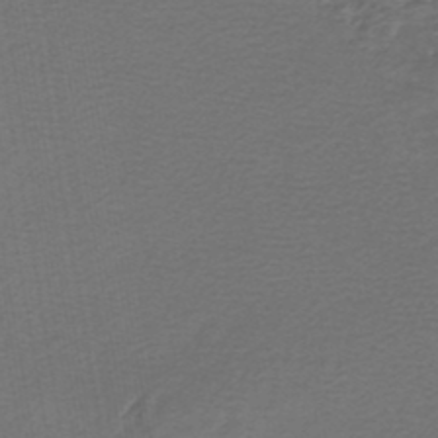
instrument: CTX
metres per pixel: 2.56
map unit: lHb
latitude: -45.9367
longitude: 71.6155
